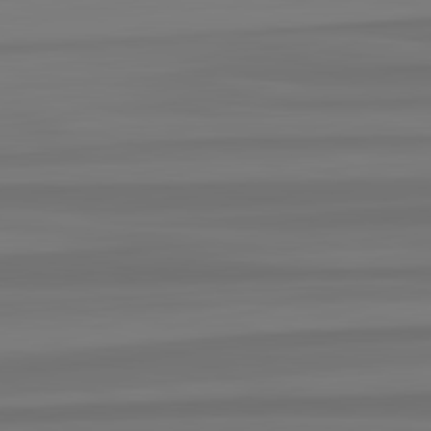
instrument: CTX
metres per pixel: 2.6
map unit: lApd
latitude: 82.4790
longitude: -173.7449
